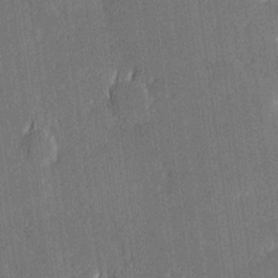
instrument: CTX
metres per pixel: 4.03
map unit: Hve
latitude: 26.8758
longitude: 144.4629
